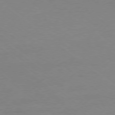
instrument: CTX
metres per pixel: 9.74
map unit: Ap
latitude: -79.1998
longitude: -56.6301
